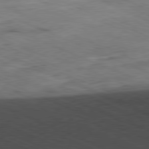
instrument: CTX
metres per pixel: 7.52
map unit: Ap
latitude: -81.5588
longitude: -82.8569
